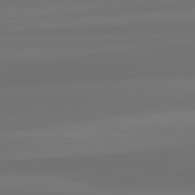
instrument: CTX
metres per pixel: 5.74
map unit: lApd
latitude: 82.0633
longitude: -172.2333
